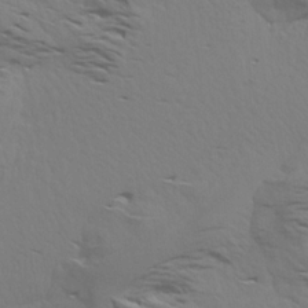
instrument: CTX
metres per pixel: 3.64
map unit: Aa
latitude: 18.8191
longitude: -144.9891
